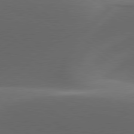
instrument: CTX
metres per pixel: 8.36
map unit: lApd
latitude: 79.3860
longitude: -49.4804
